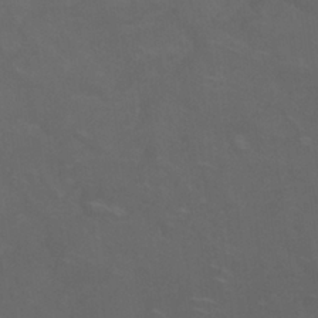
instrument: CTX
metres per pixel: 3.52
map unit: Nhu
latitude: 26.0444
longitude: -54.2522
